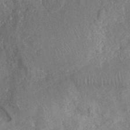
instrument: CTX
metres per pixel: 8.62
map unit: eHh
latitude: -40.3684
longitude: -27.0459
